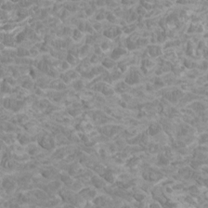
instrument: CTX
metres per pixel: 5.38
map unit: Htu
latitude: 1.9906
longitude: -20.3656
